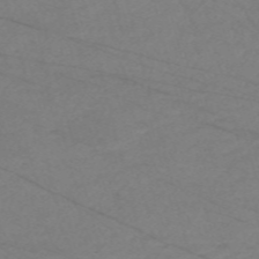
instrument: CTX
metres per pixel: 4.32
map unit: Nve
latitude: -58.4817
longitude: 61.2565
